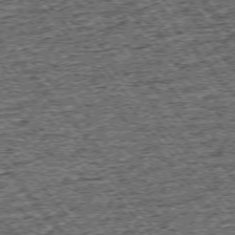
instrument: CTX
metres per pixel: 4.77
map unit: Ap
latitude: -75.3888
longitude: -91.1592
